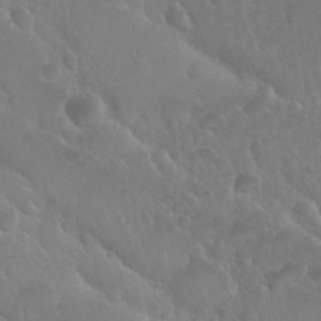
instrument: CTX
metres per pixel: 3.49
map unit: Nhu
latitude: 29.1970
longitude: -55.4426
